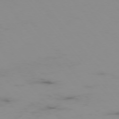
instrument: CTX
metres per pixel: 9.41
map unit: Hpe
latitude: -75.8801
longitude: -19.5938
